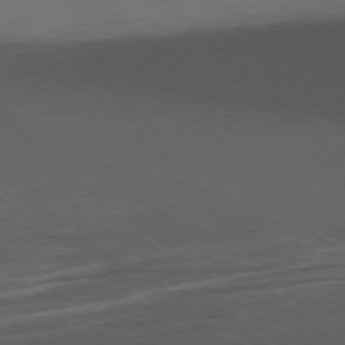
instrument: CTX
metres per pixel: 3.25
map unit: Ap
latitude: -77.9556
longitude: -92.2522
